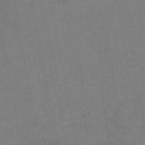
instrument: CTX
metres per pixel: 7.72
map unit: eAb
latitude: 49.2348
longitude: 120.6140
